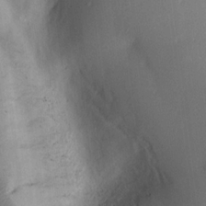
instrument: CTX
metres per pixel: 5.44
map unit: Aa
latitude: 15.3860
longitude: -148.4034
